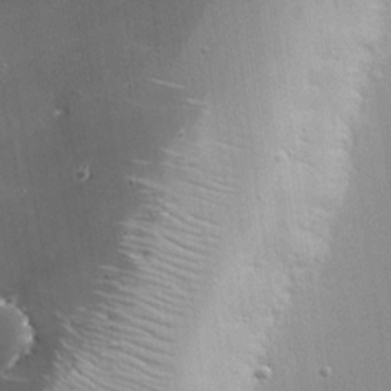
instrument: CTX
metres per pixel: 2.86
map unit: eHh
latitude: 24.3089
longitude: -90.4790
